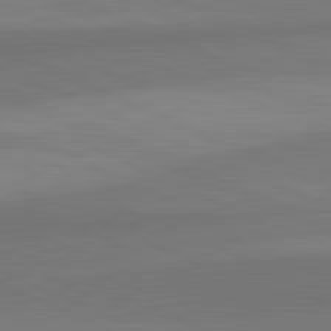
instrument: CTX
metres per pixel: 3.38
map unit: lApd
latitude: 82.5734
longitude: 157.7666
